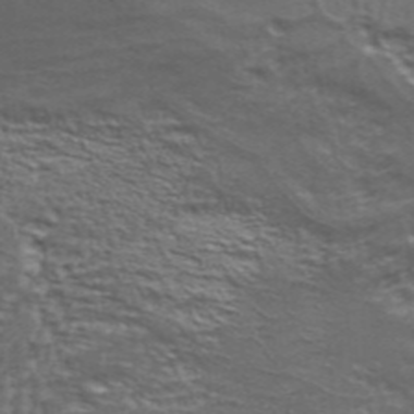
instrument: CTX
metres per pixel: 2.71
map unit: Aa
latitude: 33.9717
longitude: -136.0444
